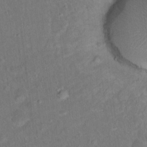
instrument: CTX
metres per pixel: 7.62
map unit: Ht
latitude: 14.7436
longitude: -40.3278
